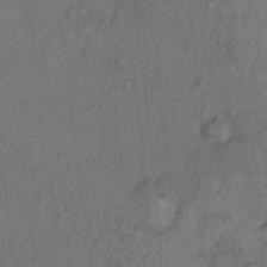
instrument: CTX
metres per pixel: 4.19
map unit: Hto
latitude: 10.8947
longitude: -58.4601
